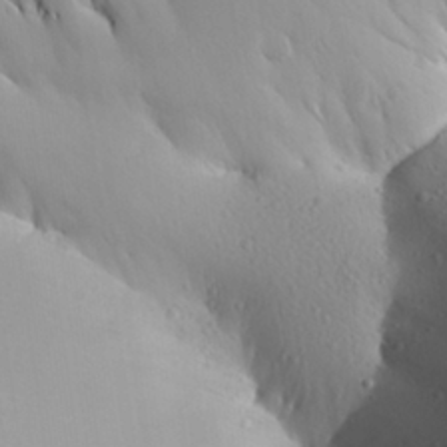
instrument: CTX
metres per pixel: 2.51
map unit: Aa
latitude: 27.6127
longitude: -144.7246
